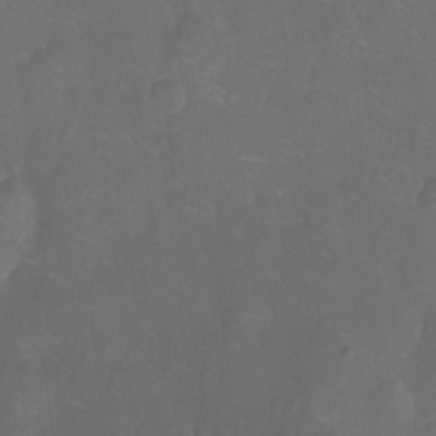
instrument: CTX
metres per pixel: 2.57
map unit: Nhu
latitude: -14.3873
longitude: -24.5923
